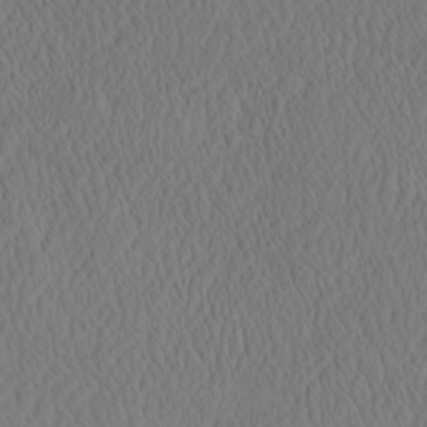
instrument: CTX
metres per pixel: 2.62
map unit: eHh
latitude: -3.4454
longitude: 16.1417
